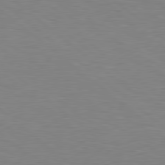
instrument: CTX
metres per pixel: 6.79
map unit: Hpe
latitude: 78.8947
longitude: -161.8772
